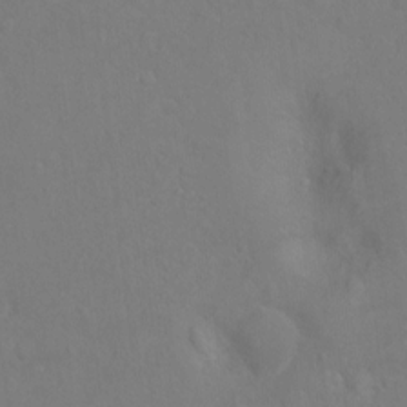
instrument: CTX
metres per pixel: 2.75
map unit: Hto
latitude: -6.8219
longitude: -35.2537
